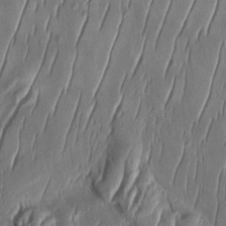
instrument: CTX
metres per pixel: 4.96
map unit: Aa
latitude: 8.5735
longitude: -131.1593
